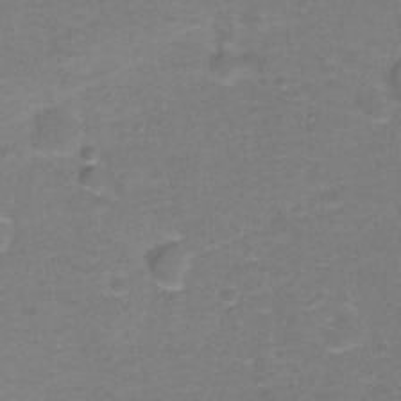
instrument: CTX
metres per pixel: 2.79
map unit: Hto
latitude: -0.8408
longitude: -34.2333
